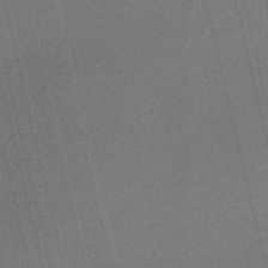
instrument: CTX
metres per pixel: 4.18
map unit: Nve
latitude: -56.6896
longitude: 61.6911
